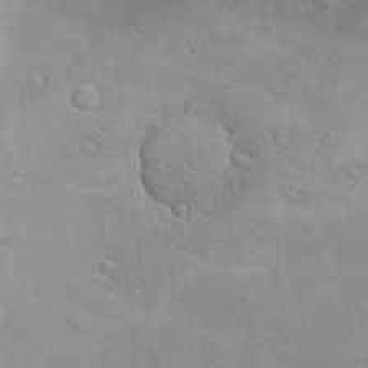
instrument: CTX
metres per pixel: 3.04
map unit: eHh
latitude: -8.1795
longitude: -70.4034
